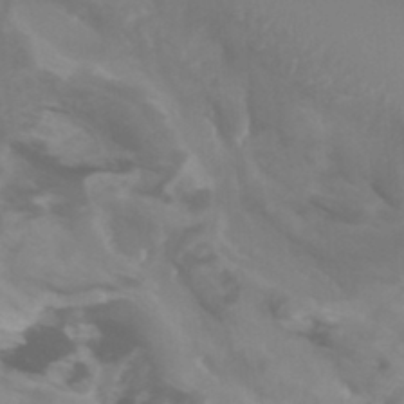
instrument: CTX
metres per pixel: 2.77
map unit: Htu
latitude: -5.3131
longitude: -75.3482
